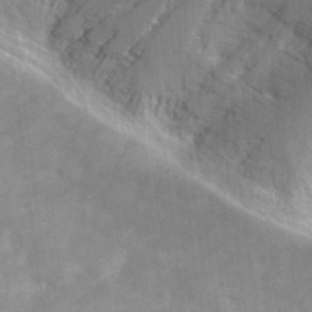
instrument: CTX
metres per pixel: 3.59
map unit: Hto
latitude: 33.2537
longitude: -44.1389
